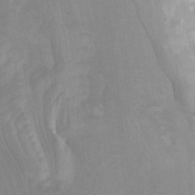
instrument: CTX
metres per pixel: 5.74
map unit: Htu
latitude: -3.7666
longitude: -74.2334
